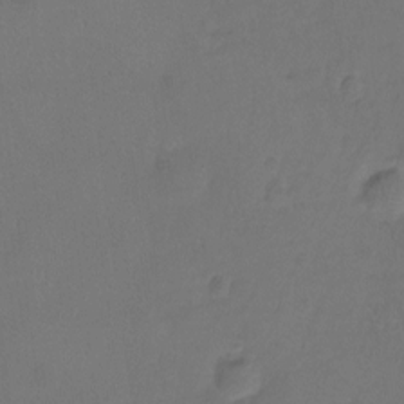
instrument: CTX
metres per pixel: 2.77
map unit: Hto
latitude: -12.0850
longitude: -39.9339
